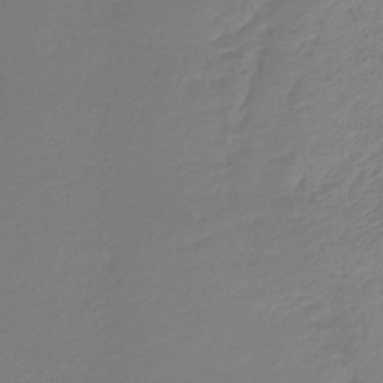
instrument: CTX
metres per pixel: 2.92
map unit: lHb
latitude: -42.5951
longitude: 68.4062
